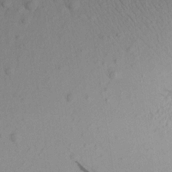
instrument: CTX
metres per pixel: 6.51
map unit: Aa
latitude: 17.2348
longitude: -144.4601
